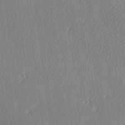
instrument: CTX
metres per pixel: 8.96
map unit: lAa
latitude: -9.2187
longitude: -127.6127
